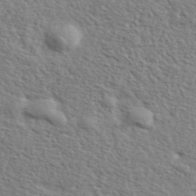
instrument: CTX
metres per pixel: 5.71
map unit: ANa
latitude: 42.3089
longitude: 50.2172
